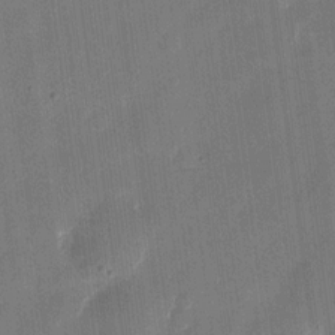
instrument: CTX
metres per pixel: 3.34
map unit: eHh
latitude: 10.6113
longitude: -69.9906
